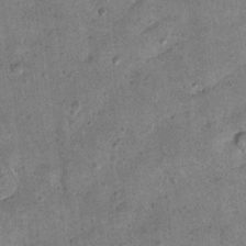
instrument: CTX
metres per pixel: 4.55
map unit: Hto
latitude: 11.3671
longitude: -36.6679
